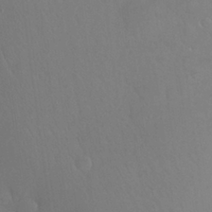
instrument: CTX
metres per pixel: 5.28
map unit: Nhu
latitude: 26.2145
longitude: -57.3292
